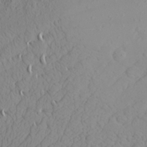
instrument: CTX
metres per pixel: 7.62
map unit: Aa
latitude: 24.3845
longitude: -144.3845
